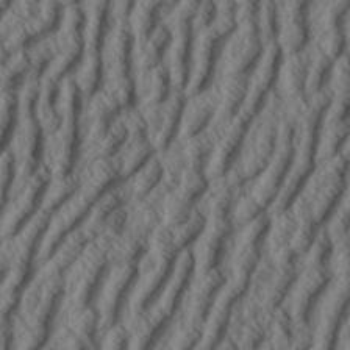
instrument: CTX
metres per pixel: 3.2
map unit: Aa
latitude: 33.8772
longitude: -139.2915
